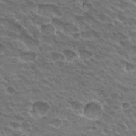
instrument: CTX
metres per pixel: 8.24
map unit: Hto
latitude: 29.9717
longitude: -42.1767
